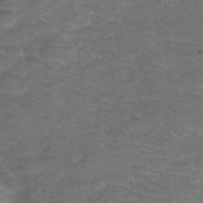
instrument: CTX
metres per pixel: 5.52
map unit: Nhu
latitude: 28.6301
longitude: -49.8016
